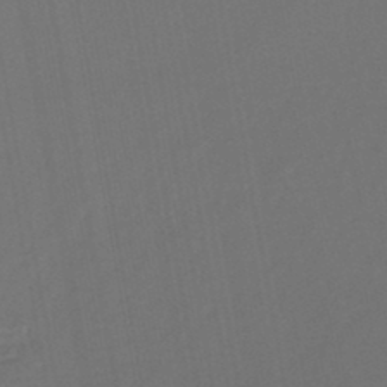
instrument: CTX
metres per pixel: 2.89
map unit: lHb
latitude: -45.4454
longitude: 77.9556
